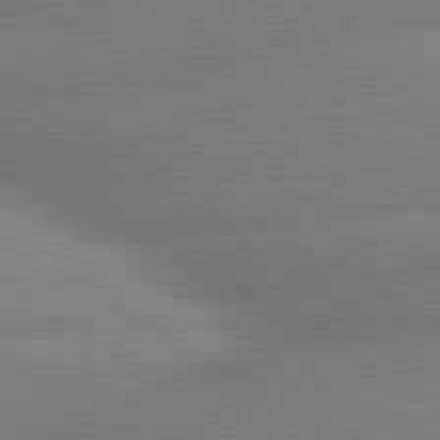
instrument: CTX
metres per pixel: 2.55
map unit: lApd
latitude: 80.2522
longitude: -162.8947
